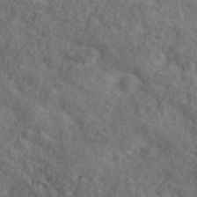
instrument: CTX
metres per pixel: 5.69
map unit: ANa
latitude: 39.8205
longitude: -90.2145
